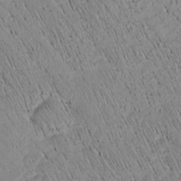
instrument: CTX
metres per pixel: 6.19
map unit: Nhu
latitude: -4.5196
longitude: -149.6127
